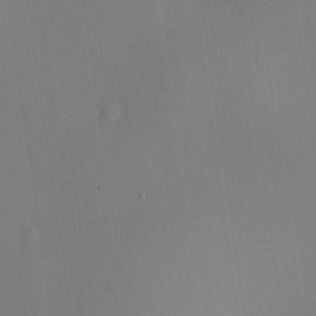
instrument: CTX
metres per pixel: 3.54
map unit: HNhu
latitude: 9.4049
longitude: 14.4629
